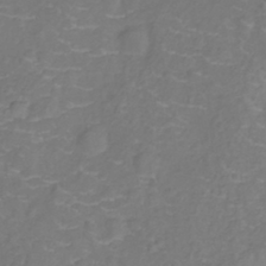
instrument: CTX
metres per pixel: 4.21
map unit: Nhu
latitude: -11.5399
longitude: -22.7624
